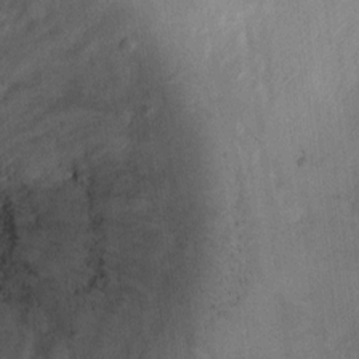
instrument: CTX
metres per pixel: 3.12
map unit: Ht
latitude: -5.2565
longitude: -36.3090
